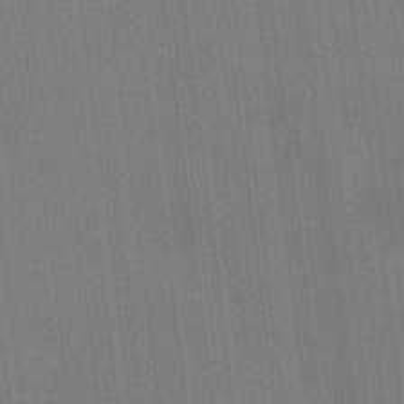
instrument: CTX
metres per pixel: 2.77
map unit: HNhu
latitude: 8.6680
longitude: 15.5399
